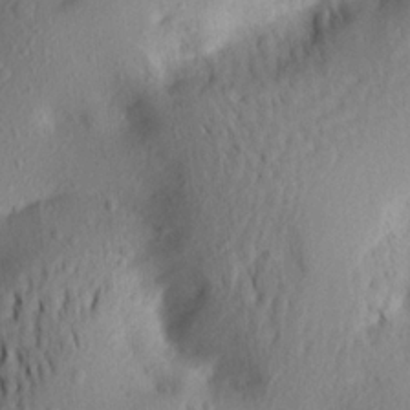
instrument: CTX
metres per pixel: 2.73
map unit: Aa
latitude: 20.4601
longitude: -146.4790
